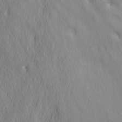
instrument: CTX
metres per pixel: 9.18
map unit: lAa
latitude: -8.1039
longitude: -126.1200
